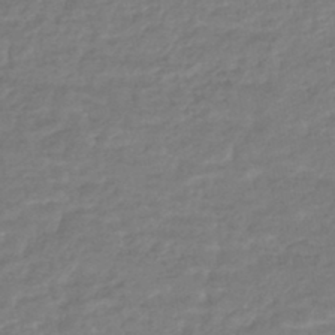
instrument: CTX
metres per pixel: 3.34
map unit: HNhu
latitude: -45.4643
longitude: 97.9745
